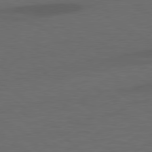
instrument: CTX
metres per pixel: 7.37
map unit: lApd
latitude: 78.2523
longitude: -55.4615
